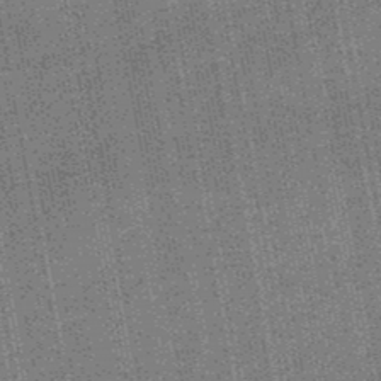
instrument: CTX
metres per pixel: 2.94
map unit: HNb
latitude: -48.9164
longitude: -38.6679
